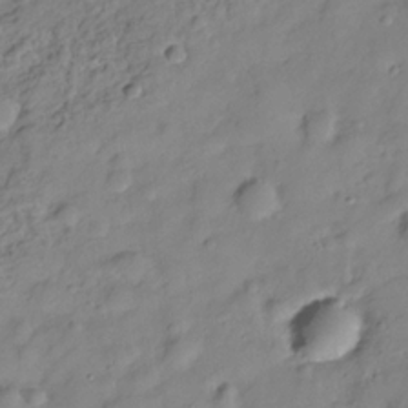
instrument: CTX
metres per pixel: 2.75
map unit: Hve
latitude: -28.7652
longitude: 93.4643
